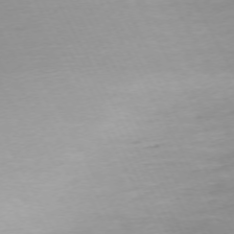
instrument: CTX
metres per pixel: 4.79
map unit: Ap
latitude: -73.2565
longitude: -69.3860
